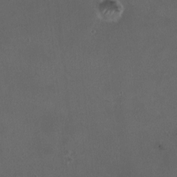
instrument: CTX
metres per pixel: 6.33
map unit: HNhu
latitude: 6.4601
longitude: 6.6896
